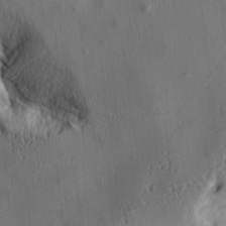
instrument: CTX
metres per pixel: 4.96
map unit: lAa
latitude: 4.8002
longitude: -112.6868
